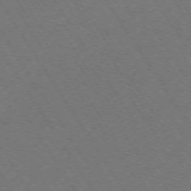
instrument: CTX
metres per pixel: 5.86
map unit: Ap
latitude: -74.1984
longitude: -71.7638
